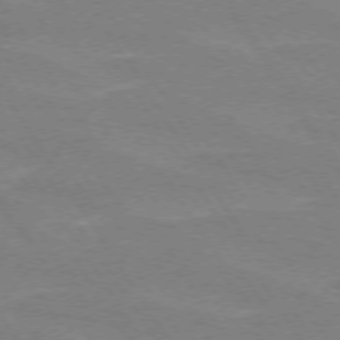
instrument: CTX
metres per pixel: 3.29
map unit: lApd
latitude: 72.9703
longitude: -56.7435
